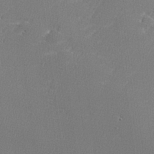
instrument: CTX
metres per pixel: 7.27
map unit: lHvf
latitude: 25.1781
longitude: 141.3698
